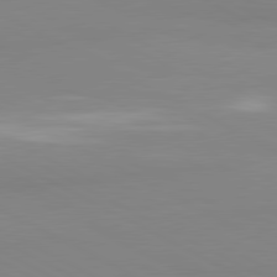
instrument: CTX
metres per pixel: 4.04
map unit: lApd
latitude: 80.9703
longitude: 179.7099
